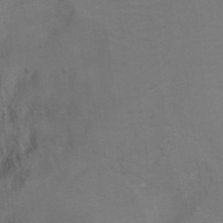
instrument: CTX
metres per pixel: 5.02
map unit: Hto
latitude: 7.0458
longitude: -36.0822
